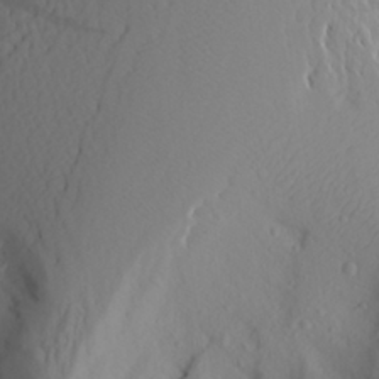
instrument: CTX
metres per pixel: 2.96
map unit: Aa
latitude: 27.9339
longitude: -146.9325
